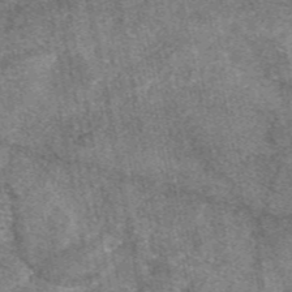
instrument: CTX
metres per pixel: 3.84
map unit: eAb
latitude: 47.4616
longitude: 106.6141
